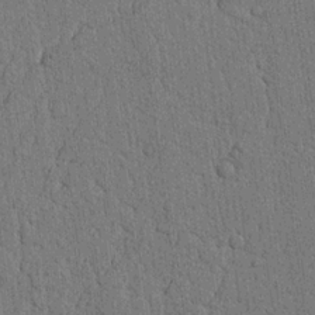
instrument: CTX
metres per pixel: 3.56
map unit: Nhu
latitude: 20.3090
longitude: -75.9906
